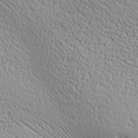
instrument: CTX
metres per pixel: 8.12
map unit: Ave
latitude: 20.5357
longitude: -137.1592
